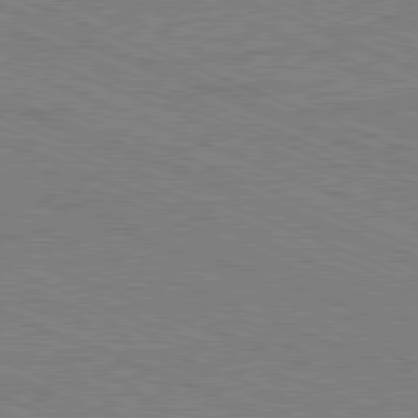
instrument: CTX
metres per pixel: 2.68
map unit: Hpe
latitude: -81.6911
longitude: 17.3321
